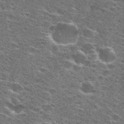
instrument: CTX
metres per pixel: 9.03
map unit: Hto
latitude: 27.6127
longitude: -47.4238
